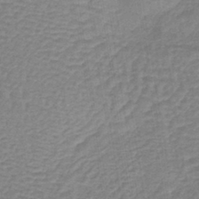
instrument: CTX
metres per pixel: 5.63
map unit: lHb
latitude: -40.1039
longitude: 63.1242
